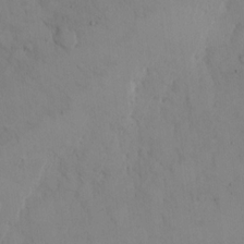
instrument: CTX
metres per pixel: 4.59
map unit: Hto
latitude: 13.7261
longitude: -61.6505
